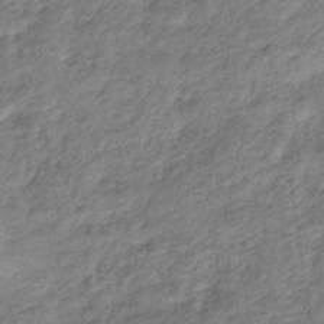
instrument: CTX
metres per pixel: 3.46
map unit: eHb
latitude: -38.5763
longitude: 80.3307
